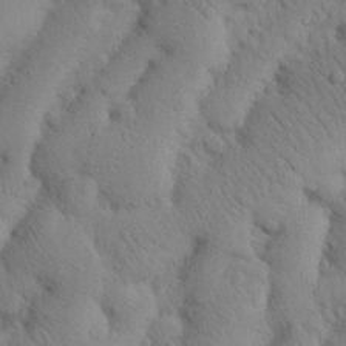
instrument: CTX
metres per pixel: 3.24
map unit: Nhu
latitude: 20.6491
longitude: -74.6302
